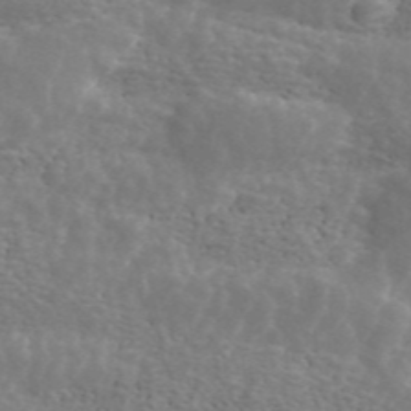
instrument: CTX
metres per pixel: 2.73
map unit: ANa
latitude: 44.9891
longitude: 28.9164
